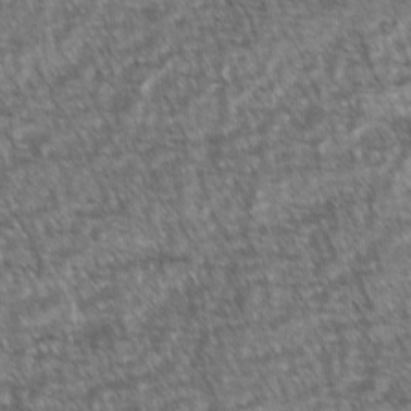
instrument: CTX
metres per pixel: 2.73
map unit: lAvf
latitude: -3.0675
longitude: -113.4615
